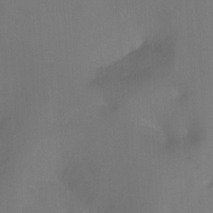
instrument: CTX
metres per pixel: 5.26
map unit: Ht
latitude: -8.9164
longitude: -37.3104
